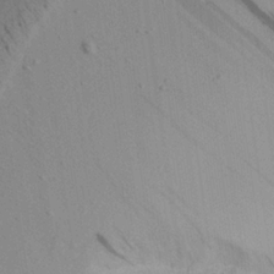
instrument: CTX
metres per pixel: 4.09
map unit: Aa
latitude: 19.8394
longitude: -141.3103
